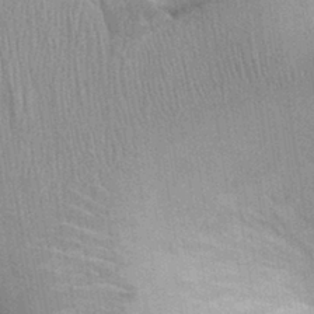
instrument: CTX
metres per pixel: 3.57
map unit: Ht
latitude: -2.0283
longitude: -15.6127
